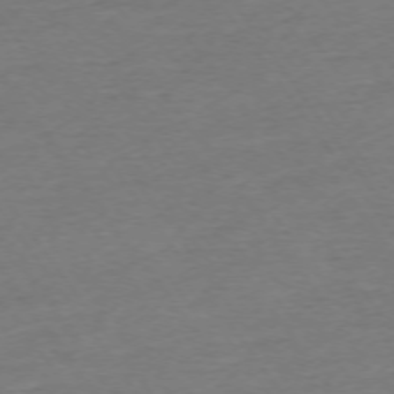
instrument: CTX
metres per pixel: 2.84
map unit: Ap
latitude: -74.4062
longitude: -85.1214
